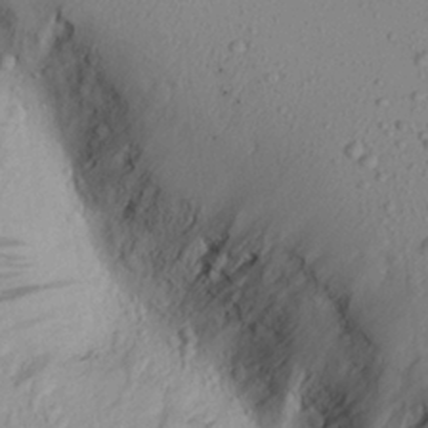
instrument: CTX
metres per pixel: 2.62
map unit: Aa
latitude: 22.1011
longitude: -145.1592
